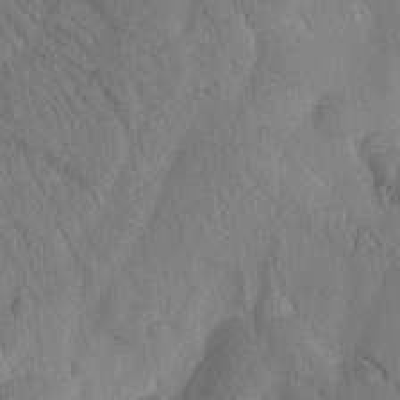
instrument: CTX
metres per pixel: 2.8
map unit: Htu
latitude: -0.7653
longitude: 172.7085
